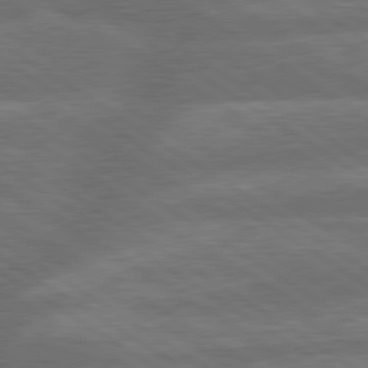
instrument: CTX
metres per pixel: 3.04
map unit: lApd
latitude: 79.8395
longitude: -164.9325
